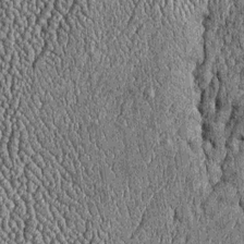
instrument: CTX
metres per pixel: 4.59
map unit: Htu
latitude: -6.3684
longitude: 156.5007
